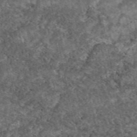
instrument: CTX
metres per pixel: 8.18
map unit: eAb
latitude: 47.7639
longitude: 118.1984
